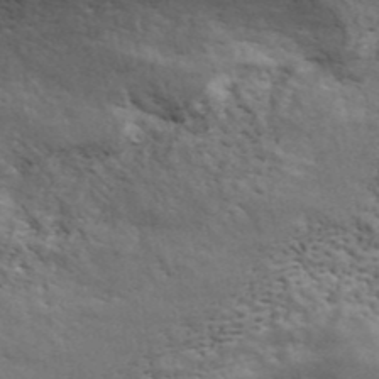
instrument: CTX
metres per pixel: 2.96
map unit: ANa
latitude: 42.7435
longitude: 47.1431
